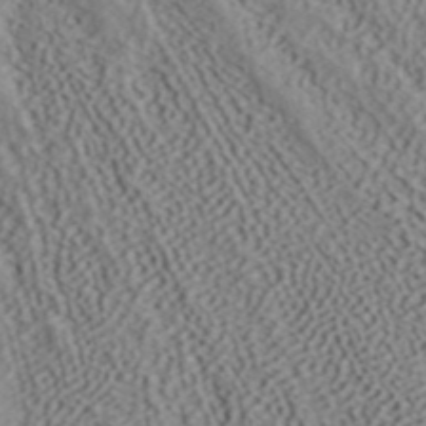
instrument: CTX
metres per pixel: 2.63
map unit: ANa
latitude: 41.4615
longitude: 54.9731
